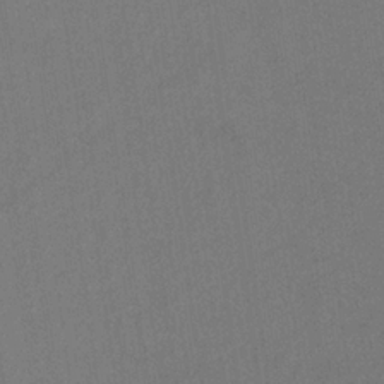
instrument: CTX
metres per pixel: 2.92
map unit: HNb
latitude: -33.5588
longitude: 54.2551
